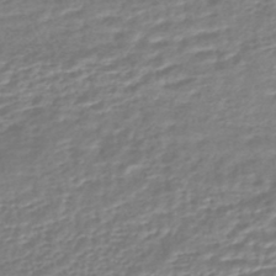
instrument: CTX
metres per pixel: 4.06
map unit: HNhu
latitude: -44.4251
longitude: 99.7289
